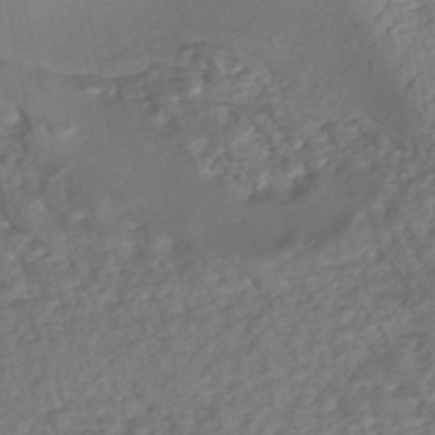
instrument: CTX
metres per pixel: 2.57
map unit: eHh
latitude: -43.3320
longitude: 120.7841
